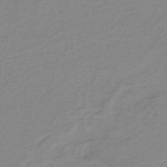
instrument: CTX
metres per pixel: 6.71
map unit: eHh
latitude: -44.6330
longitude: -29.5749
